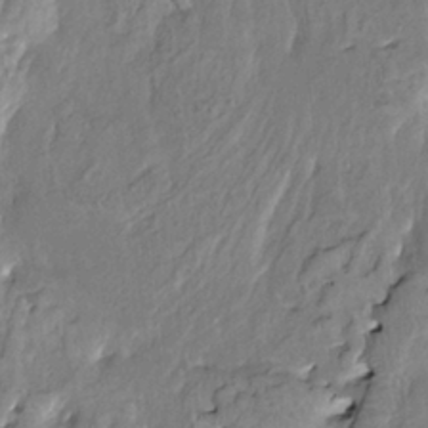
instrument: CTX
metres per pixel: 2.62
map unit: HNhu
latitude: 3.1781
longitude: 8.7841
